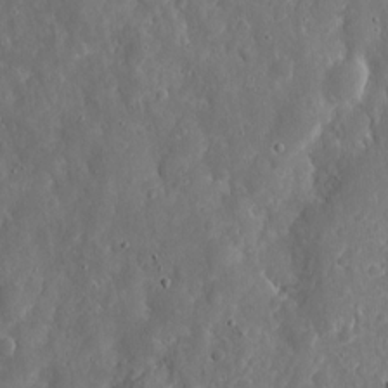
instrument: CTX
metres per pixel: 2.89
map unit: eHh
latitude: 9.8017
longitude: -72.0822
